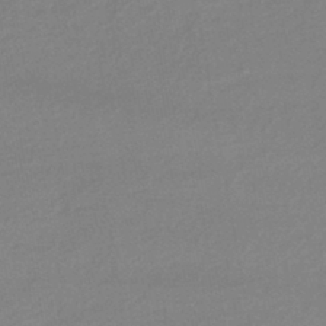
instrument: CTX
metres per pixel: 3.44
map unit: HNhu
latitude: -43.3320
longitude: 95.5966
